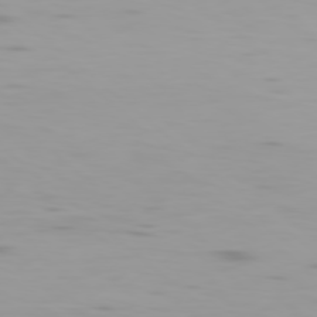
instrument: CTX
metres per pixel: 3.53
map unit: Ap
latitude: -79.2187
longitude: -72.0633
